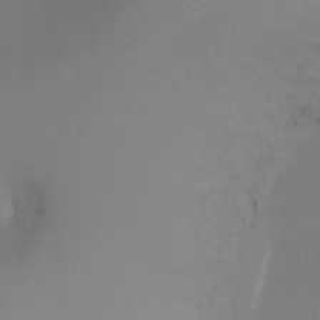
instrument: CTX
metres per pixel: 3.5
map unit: Ht
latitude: -16.7086
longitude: -43.2537
